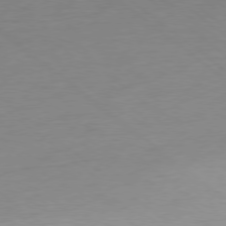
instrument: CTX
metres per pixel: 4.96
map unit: Ap
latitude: -78.8786
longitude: -78.4034
